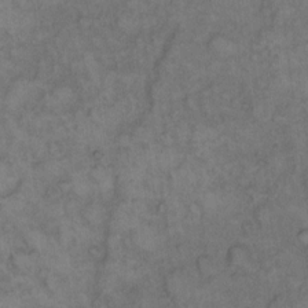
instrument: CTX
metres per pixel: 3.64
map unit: eHh
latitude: 12.4034
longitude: -63.9150
